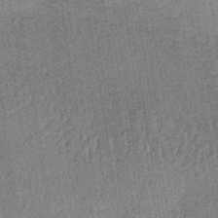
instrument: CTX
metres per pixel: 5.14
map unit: lHb
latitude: -35.8800
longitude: 64.0283
